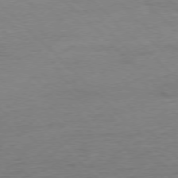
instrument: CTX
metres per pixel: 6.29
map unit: Ap
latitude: -77.4265
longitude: -88.6869
